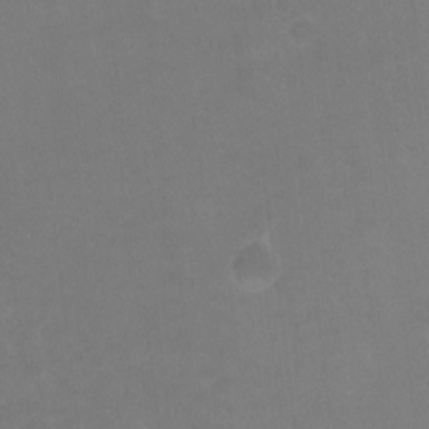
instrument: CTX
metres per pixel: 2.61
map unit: Hto
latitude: -11.2187
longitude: -40.1766
